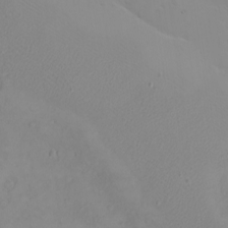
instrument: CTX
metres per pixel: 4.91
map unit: eHh
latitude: -8.5196
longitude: -69.3670
